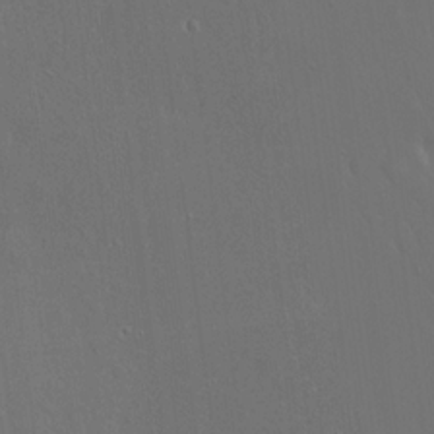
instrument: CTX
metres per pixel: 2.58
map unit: Hto
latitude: 19.3292
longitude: -56.6868
